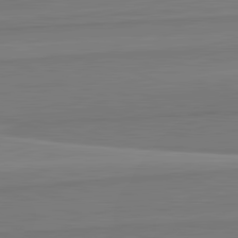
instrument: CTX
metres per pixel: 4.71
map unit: lApd
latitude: 82.3467
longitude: 168.4818
